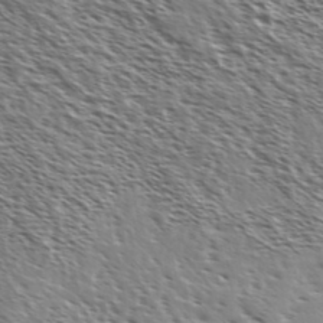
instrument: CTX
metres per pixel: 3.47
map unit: Ave
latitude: 37.3104
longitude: -111.6127
